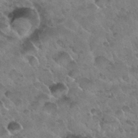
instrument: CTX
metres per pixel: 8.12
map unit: Nhu
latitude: 30.3279
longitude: -54.1767
